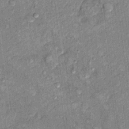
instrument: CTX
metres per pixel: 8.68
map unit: Hto
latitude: 10.4790
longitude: -37.5938
